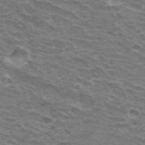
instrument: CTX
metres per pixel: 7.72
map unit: Hto
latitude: 33.4426
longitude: -41.4615
